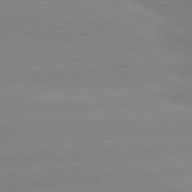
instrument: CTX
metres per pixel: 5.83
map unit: lApd
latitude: 80.5168
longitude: -152.2523
